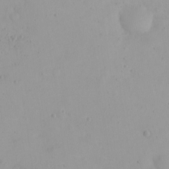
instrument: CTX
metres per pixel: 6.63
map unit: eHh
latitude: 23.9339
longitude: -64.6113
